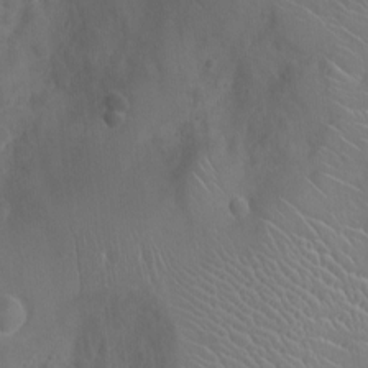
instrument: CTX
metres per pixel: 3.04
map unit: Ht
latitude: -4.5762
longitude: -16.1767
